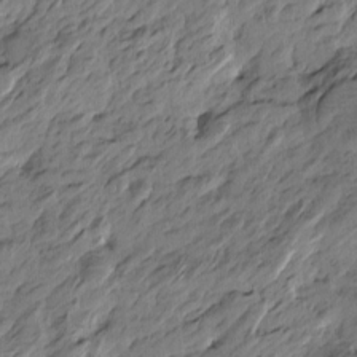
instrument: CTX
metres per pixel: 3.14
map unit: Htu
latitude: -5.8800
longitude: -179.1781
